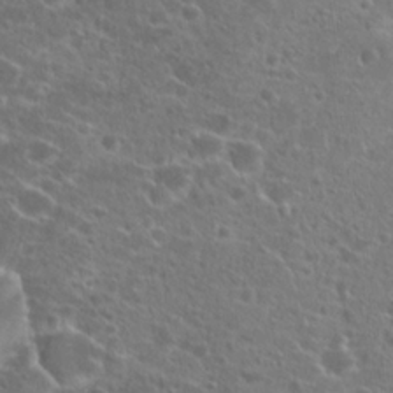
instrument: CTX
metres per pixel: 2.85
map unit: Hto
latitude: 22.1011
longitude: -41.1592
